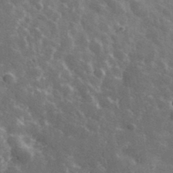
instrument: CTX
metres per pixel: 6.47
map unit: lHvf
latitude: 35.9150
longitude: -90.0255
